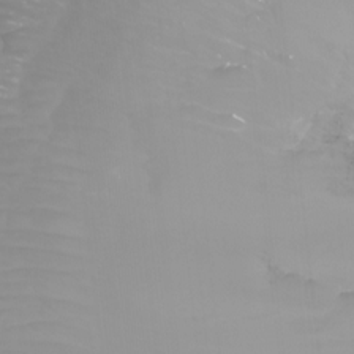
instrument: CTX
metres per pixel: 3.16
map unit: Ht
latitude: -3.1620
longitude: -61.7638
